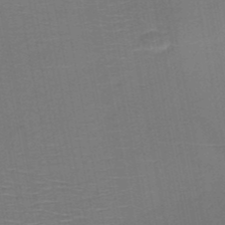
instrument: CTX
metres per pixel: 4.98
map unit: HNb
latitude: -50.9353
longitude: -45.7638
